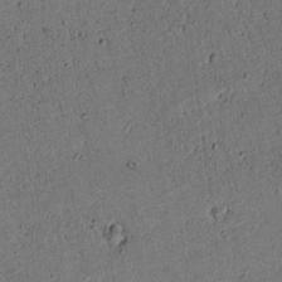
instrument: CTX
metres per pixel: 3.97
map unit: lAvf
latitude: 4.2333
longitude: 168.3684
